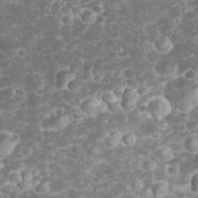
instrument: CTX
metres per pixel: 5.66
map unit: eHh
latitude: 32.8569
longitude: -62.5546
